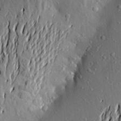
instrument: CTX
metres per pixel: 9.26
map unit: Aa
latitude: 20.9703
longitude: -150.1011
